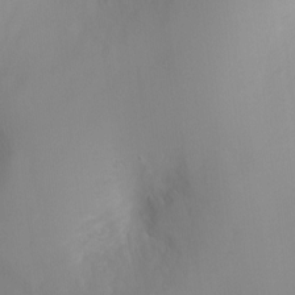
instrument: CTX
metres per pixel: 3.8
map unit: Ht
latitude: -0.2929
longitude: -18.4979
